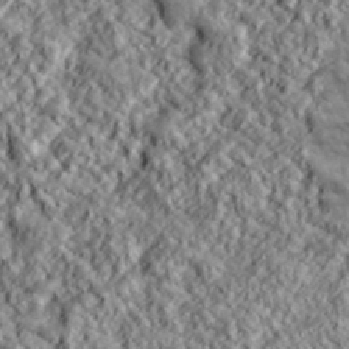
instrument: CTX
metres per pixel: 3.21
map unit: lHvf
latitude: 39.3104
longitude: -89.6883
